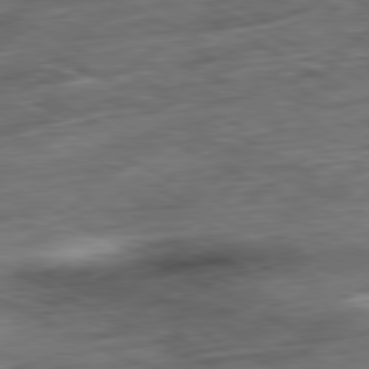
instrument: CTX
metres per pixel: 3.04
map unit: Ap
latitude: -81.1053
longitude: -73.0459
